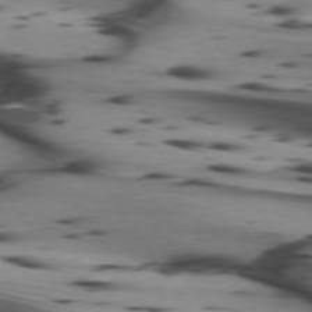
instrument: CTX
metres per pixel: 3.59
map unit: lApd
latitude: 74.4223
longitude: -64.4790
